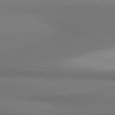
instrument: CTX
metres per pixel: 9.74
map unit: lApd
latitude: 81.5560
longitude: 163.2943
